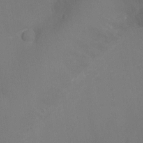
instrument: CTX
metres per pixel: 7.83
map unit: Ht
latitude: -9.0486
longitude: -24.3845
